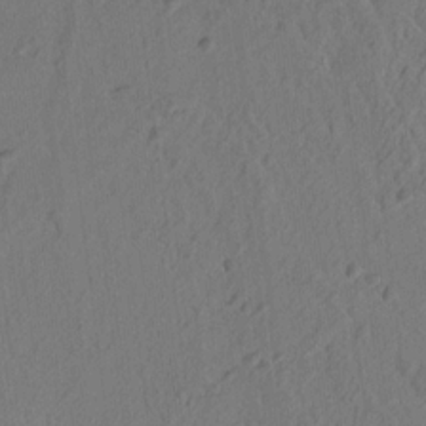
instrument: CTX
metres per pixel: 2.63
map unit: lAvf
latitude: 7.3671
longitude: 165.4077
